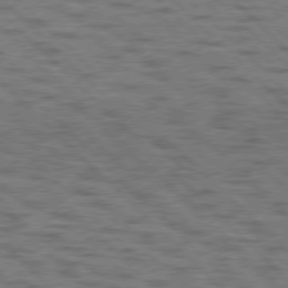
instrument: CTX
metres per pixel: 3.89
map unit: lApd
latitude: 76.9702
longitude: -70.7246
